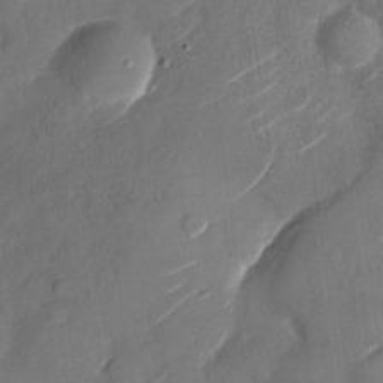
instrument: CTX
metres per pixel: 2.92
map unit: Nhu
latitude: -28.5385
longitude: -72.9514
